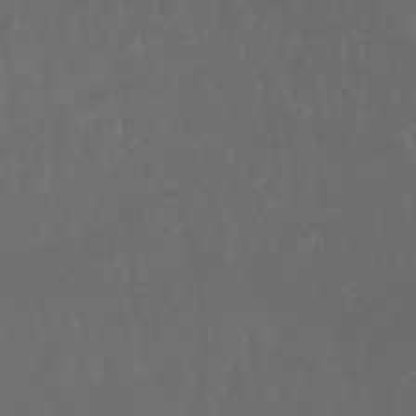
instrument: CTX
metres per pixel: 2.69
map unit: Nhu
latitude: 27.2348
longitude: -64.9136
